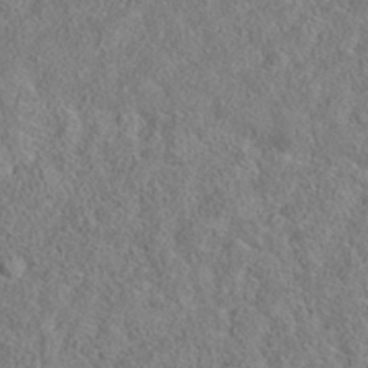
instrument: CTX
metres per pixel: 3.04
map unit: eAb
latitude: 35.8205
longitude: 106.6141
